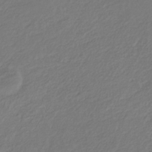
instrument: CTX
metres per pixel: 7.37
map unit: eHb
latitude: -29.7100
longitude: 67.3321
